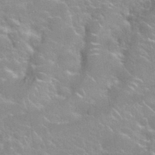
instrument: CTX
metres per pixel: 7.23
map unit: Nhu
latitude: 28.0255
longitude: -51.6316
